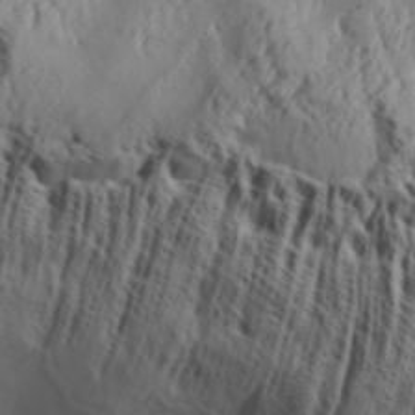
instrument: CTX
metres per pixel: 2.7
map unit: Aa
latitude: 31.9906
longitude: -136.2145
